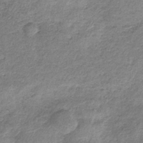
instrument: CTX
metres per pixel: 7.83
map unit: HNb
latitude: -33.6911
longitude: 59.3131
